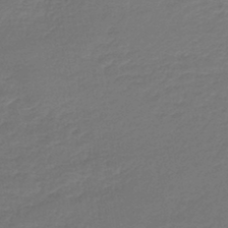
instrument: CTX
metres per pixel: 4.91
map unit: lHb
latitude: -43.7666
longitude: 60.1417
